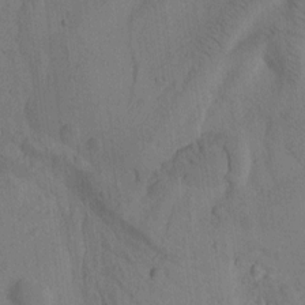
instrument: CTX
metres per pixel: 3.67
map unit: Htu
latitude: -1.6533
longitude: 172.6707
